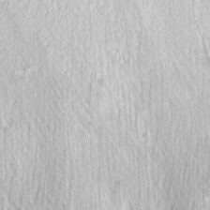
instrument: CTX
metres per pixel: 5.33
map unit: Hve
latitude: 2.5357
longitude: -121.2348
